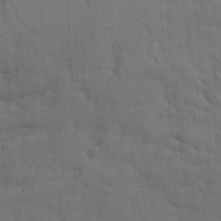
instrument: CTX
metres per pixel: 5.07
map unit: Ave
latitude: 14.9136
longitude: -130.2334
